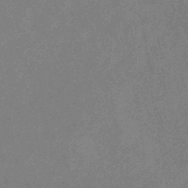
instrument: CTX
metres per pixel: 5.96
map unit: lHb
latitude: -40.4251
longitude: 74.7652
